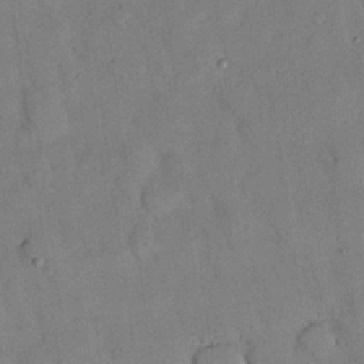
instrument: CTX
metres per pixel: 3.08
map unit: Nhu
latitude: 26.2334
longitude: -73.2915
